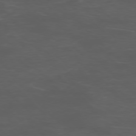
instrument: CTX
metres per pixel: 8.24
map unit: Ap
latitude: -76.3306
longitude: -68.5924
